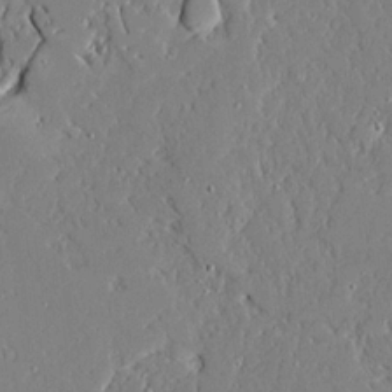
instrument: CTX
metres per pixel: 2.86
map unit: Ave
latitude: 21.3860
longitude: -128.1578
